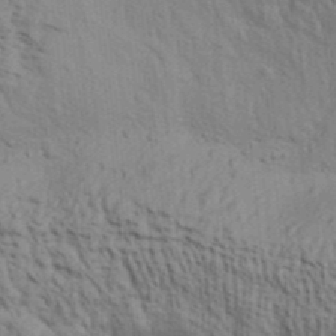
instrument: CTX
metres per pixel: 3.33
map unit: Aa
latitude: 32.1578
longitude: -135.4048
